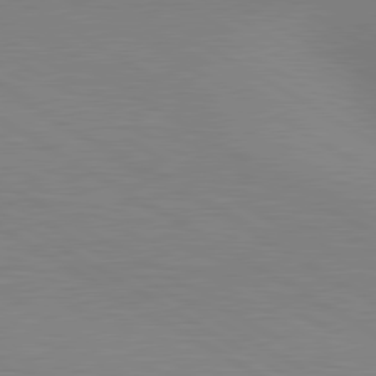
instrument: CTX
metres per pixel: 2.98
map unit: lApd
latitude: 80.4223
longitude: 130.6707
